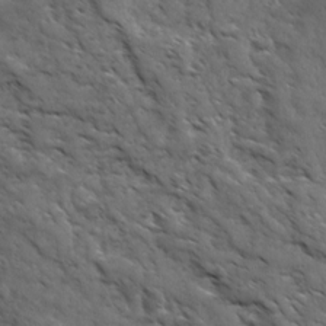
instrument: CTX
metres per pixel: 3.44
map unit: Ave
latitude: 17.4237
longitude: -132.3656
